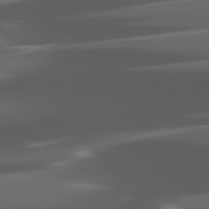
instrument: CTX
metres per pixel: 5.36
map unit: lApd
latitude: 82.3845
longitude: -148.4223
